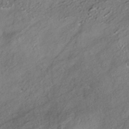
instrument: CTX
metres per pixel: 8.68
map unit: HNhu
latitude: -41.5399
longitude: 107.3321
